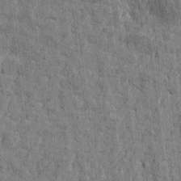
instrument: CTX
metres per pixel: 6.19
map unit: Htu
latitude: -3.6343
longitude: -179.4994
